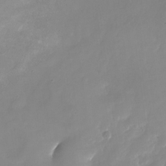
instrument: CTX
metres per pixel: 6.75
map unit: Nhu
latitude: -24.3495
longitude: -69.8772
